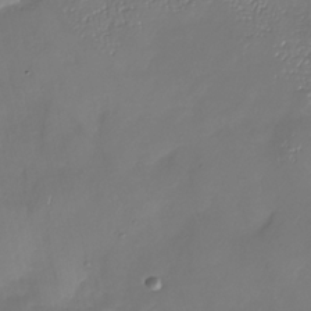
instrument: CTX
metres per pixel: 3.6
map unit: Nhu
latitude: -26.7274
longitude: -58.0633
